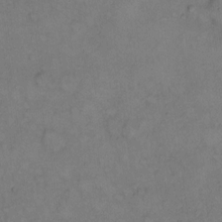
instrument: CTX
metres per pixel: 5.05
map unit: Hto
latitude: 10.6869
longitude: -59.0459
